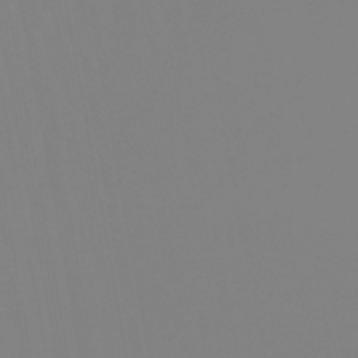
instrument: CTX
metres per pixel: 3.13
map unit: eHb
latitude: -50.0661
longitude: 74.3873
